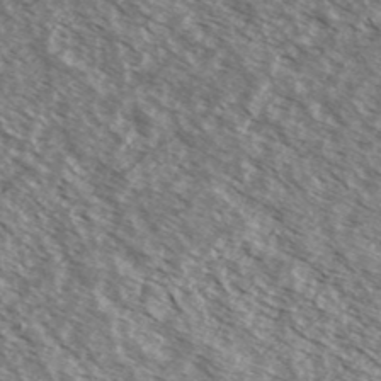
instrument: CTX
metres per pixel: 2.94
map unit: Ave
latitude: 38.1956
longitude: -110.0633
